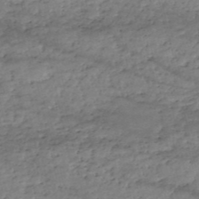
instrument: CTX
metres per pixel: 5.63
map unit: eHh
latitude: -51.5399
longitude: -24.1011
